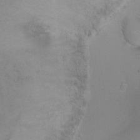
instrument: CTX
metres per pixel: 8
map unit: Ht
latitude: 0.5545
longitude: -37.9528
